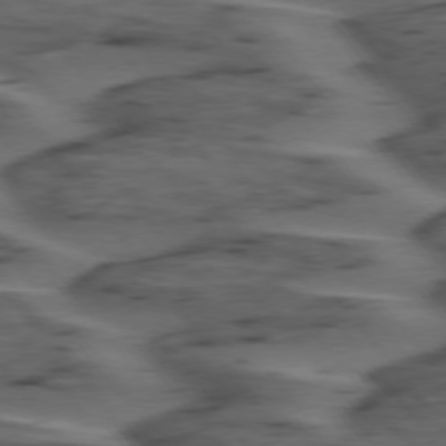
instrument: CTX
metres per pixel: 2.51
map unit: lApd
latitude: 75.6883
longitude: -70.9325
